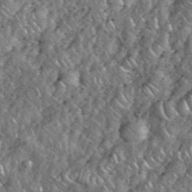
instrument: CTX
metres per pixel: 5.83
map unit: eHh
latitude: 38.1767
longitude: -58.9325
